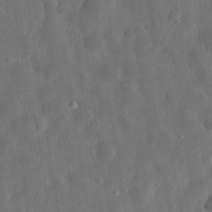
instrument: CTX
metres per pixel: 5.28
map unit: eHh
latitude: 31.6694
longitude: -75.0647
